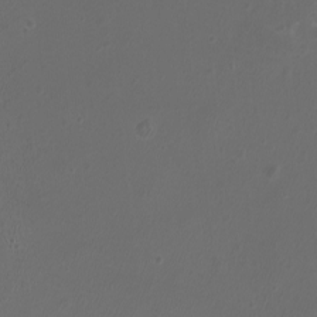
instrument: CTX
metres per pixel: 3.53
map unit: eHh
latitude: -6.9163
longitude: -76.6490
